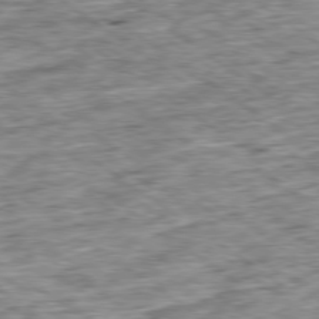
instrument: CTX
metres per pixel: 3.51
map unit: Ap
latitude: -79.4454
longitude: -75.7072
